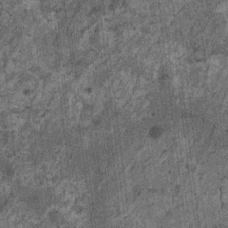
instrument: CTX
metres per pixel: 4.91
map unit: HNhu
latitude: 0.4601
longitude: 5.0486
